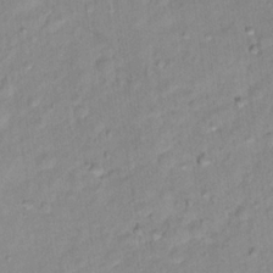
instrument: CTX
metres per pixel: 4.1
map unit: Nhu
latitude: 16.3089
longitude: -32.8758
